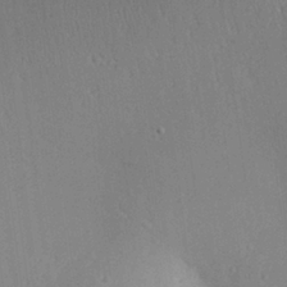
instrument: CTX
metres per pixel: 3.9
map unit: Aa
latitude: 27.8583
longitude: -137.2159
